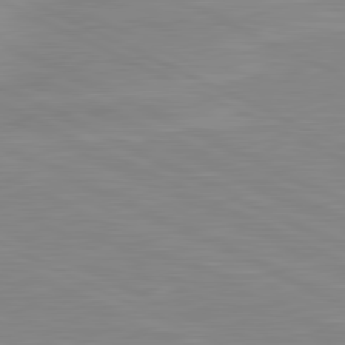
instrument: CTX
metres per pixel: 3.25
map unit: lApd
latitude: 81.4615
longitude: -172.2333
